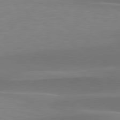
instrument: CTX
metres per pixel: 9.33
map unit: lApd
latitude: 79.5938
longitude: -94.4979
